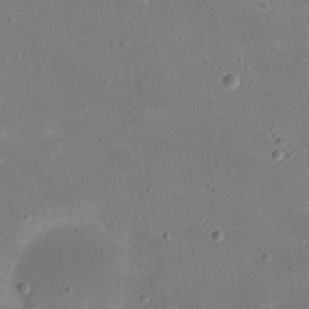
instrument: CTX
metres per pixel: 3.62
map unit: eHh
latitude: 20.6869
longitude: -63.6694
